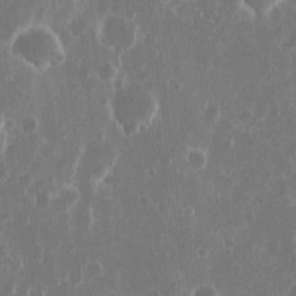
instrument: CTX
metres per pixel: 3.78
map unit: eHh
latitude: 10.7246
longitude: -71.3481
